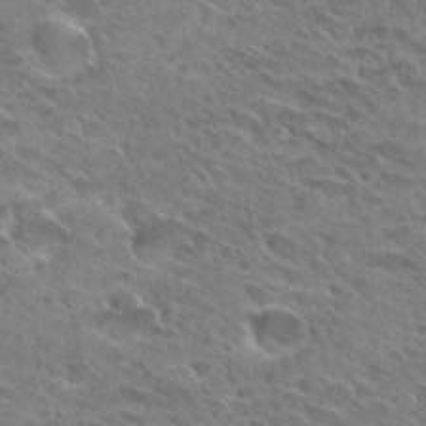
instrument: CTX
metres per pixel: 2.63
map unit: Hto
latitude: 28.2711
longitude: -39.1025
